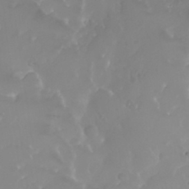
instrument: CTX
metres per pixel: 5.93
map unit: Nhu
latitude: 30.2523
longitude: -57.7638
